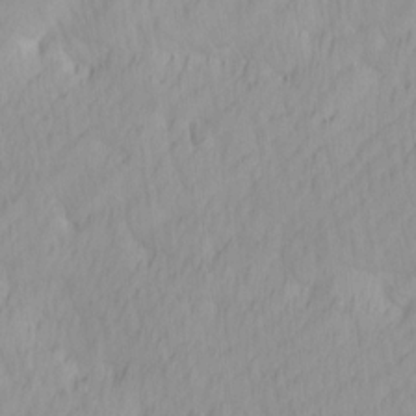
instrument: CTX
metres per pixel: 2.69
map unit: Ave
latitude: 12.8569
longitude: -106.7435
